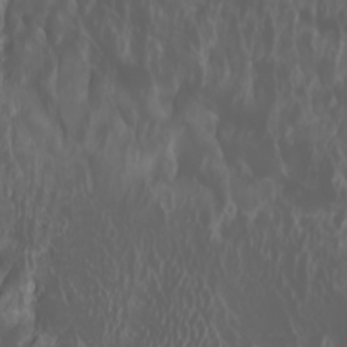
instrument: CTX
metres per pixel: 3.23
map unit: Htu
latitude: -1.2943
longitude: -77.5749
